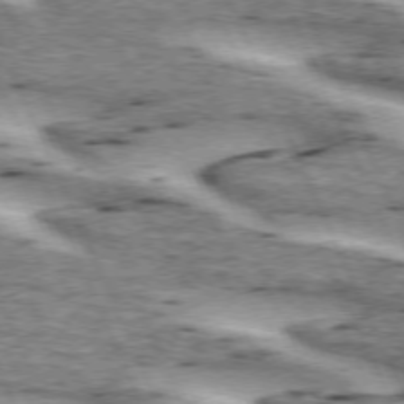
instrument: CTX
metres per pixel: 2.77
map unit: lApd
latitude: 72.7436
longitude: -54.2144
